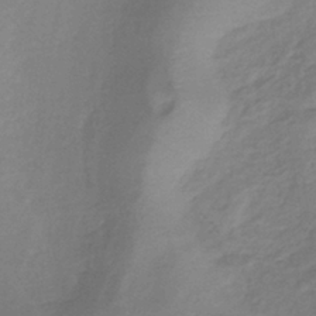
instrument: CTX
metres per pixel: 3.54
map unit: lHb
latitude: -37.4643
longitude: 73.3698
